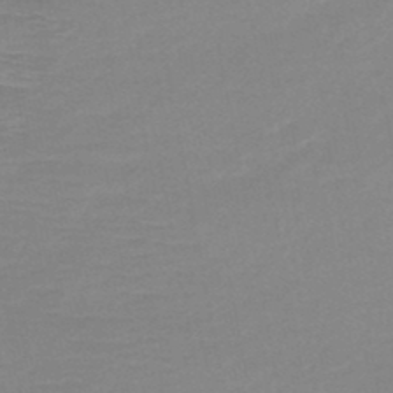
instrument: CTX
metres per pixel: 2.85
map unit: HNb
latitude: -49.2565
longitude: -44.6112
